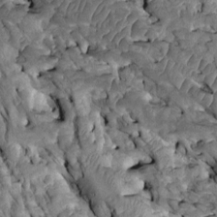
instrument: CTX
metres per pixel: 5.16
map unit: Htu
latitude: -0.4440
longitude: 148.2173
